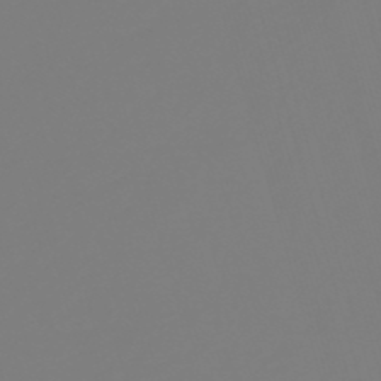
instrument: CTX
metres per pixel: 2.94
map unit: lHb
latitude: -50.0472
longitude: 81.8612
